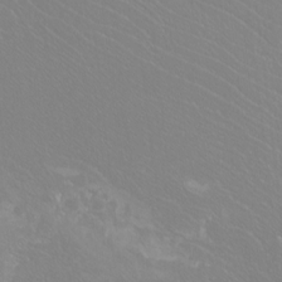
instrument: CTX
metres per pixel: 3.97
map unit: Htu
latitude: -12.0850
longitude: -72.4601
